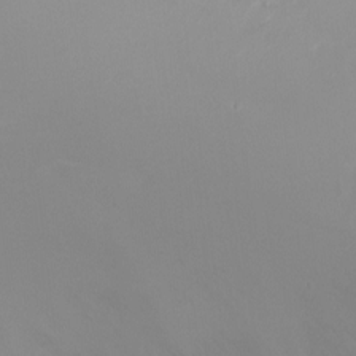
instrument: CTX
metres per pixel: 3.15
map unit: Ht
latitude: -6.4440
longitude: -26.0633
